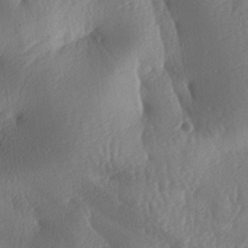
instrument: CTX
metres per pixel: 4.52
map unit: lAa
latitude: -7.8422
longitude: -128.2333
